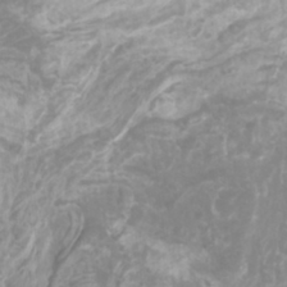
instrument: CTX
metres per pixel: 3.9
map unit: Htu
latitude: -10.6330
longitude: -74.6302
